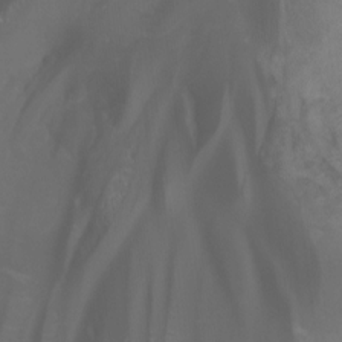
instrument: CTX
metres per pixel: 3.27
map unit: Nhu
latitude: -14.4629
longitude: -54.8947
